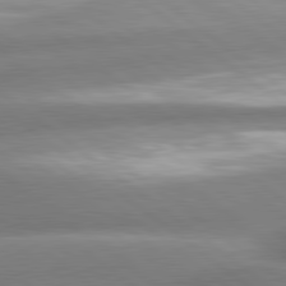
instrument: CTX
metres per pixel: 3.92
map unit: lApd
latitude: 80.3845
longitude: -160.4412
